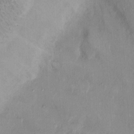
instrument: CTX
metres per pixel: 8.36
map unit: Ht
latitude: -2.4818
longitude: -15.1404
